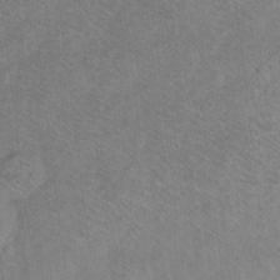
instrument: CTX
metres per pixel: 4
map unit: Ht
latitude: -7.1431
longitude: -36.9703
